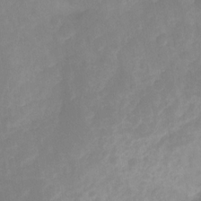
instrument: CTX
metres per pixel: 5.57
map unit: Ht
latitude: -14.0094
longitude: -58.4034
